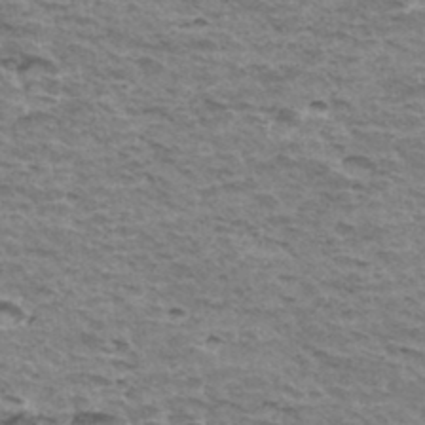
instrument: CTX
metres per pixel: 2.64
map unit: Hto
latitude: 35.6505
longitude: -43.1781
